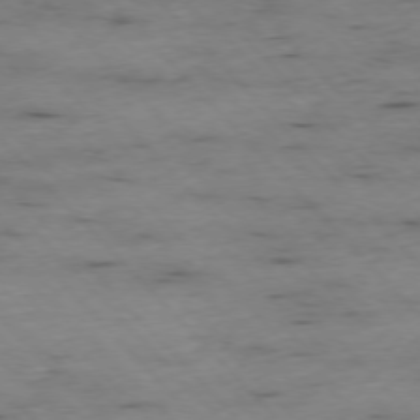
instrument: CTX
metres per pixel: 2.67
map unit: Ap
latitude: -76.5007
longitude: -89.5372
